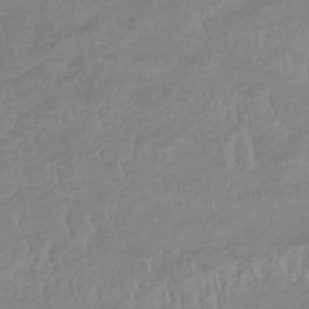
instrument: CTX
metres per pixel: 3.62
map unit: eHb
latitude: -33.5966
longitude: 68.5006
